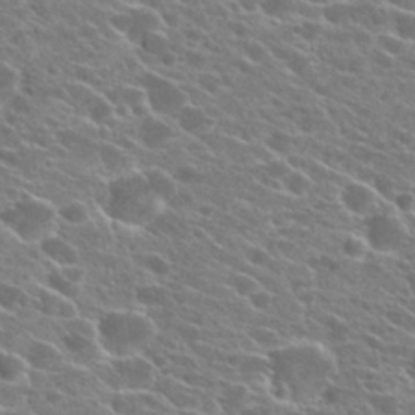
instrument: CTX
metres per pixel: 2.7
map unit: Hto
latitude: 24.3656
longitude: -41.2914
